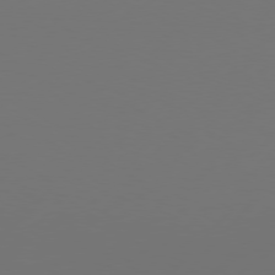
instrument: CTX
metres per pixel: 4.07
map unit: Hpe
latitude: 76.7246
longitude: -138.0822
